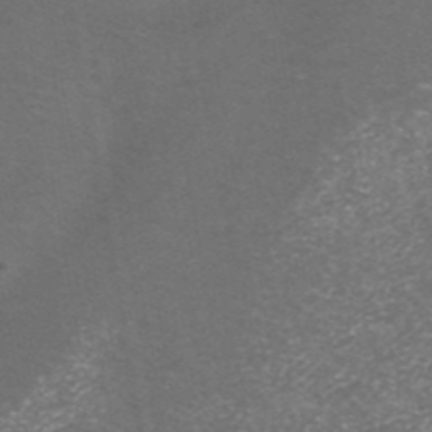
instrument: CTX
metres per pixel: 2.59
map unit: ANa
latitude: 43.1781
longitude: 25.0675
